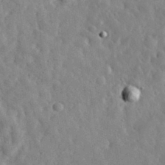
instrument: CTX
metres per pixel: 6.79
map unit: eHh
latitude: 32.2900
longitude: -74.0633
